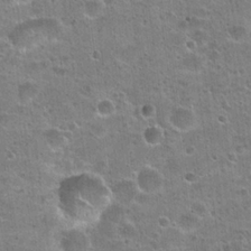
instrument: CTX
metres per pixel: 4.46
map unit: Hto
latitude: 22.6112
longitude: -49.0458
